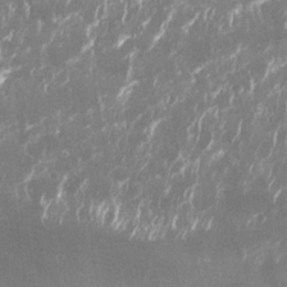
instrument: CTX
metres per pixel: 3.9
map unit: Nhu
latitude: 26.1011
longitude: -61.0647
